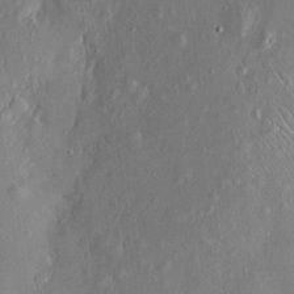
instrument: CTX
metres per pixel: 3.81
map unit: Htu
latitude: -5.9367
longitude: 158.2928
